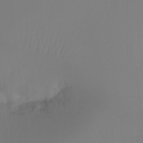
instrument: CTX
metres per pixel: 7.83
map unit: Ht
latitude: -12.1984
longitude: -46.5168
